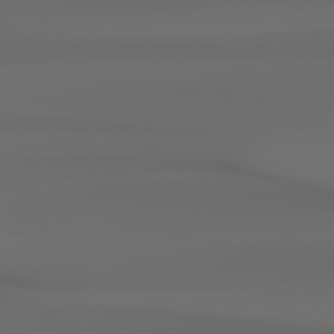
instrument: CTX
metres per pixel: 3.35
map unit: Hpe
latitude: 76.9324
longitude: -133.1970
